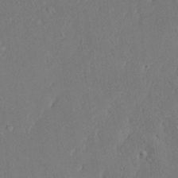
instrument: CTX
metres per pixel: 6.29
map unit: Ave
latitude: 18.3089
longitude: -140.3656
